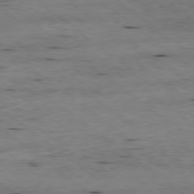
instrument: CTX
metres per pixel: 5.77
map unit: Ap
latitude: -78.8597
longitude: -90.7435
